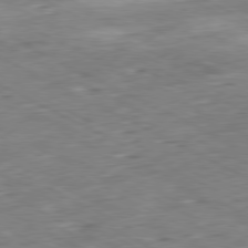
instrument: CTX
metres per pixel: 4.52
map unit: Ap
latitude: -80.7086
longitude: -80.0822
